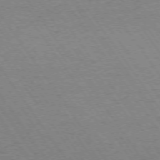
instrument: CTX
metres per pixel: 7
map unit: Ap
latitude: -74.4629
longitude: -78.1389
